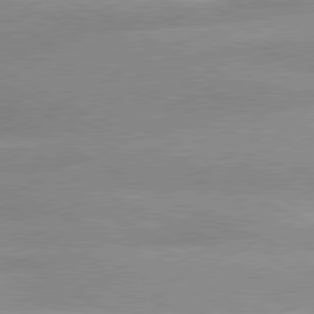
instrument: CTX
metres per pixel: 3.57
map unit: lApd
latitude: 80.3278
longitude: -135.9906
